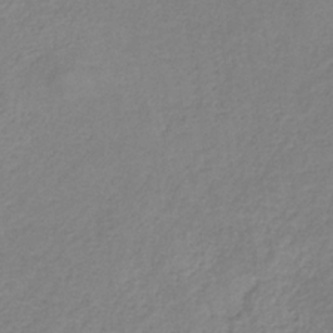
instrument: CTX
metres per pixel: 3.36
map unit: HNb
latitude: -34.5952
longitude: 55.1053
